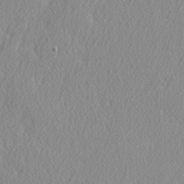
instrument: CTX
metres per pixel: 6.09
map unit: lAvf
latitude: -5.6344
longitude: -109.1592
